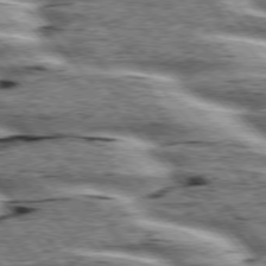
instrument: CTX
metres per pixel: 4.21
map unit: lApd
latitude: 76.2333
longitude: -82.1955
